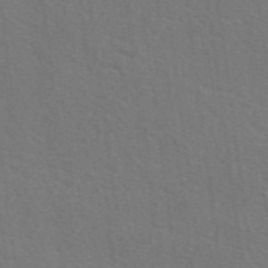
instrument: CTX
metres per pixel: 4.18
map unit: eAb
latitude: 50.8191
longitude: 113.1431
